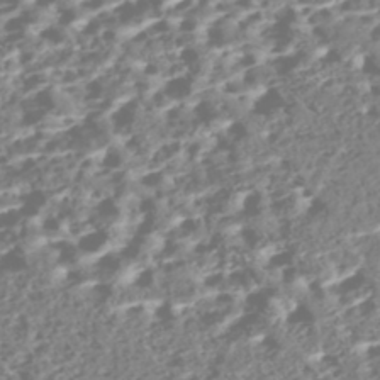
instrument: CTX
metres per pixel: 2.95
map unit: Nhe
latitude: -47.1809
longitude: -172.7057
